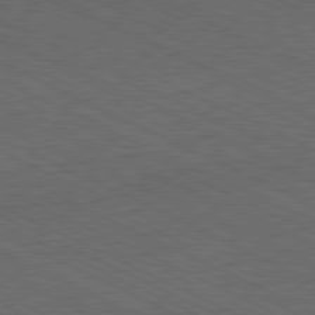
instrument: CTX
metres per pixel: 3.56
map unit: Hpe
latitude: -81.9178
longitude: 18.3306
